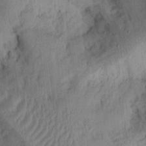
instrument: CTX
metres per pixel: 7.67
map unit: Ht
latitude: 9.4804
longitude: -74.7813
